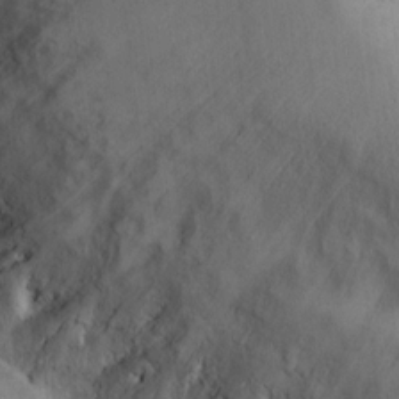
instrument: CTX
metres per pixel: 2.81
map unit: Hto
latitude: 13.0081
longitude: -57.4615
